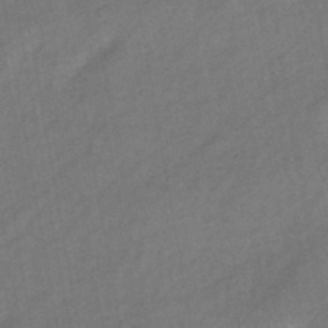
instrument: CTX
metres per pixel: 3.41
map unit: eHb
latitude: -43.0486
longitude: 84.3117
